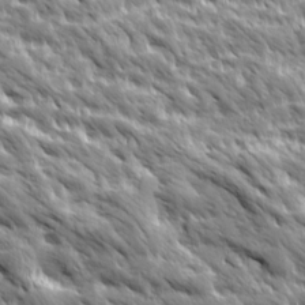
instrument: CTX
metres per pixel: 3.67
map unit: Ave
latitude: 19.6505
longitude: -134.6490
